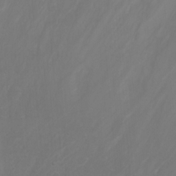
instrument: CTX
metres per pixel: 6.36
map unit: Nhu
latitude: -7.4076
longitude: -64.5735
